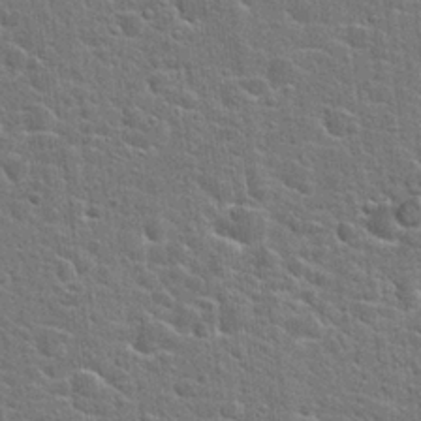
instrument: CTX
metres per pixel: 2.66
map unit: Hto
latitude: 22.8758
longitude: -44.1578
